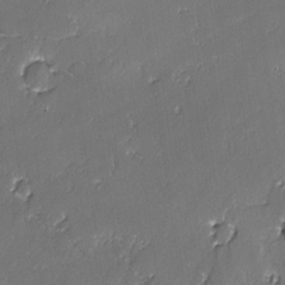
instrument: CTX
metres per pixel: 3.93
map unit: lAvf
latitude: -2.3495
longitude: -107.3293
